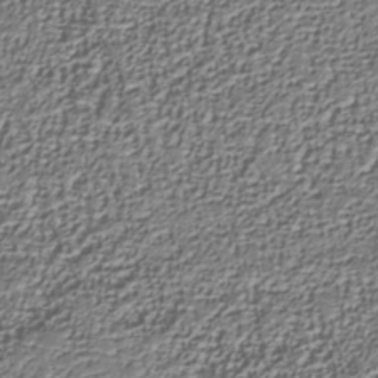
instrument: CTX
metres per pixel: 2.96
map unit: Nhu
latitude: -39.2376
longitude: -85.9150
